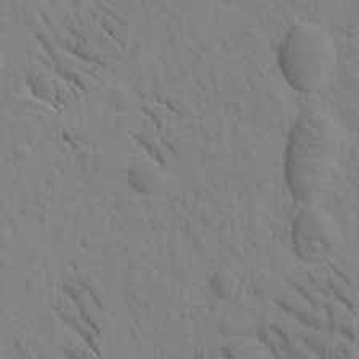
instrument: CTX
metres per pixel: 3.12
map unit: Htu
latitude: -2.1416
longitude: 172.3873
